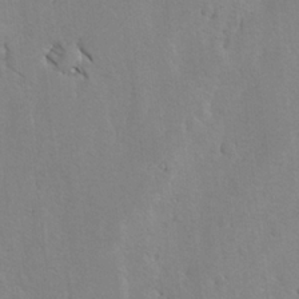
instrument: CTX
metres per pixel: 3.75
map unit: lAvf
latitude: -5.3131
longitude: -114.0822
